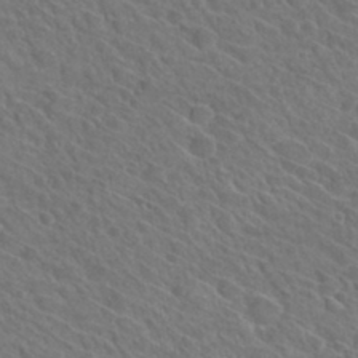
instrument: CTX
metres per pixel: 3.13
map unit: Hto
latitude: 31.9339
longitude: -47.2159
